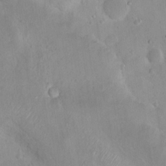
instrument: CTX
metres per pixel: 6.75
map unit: Nhu
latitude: 16.7246
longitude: -30.7058
